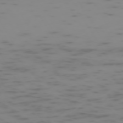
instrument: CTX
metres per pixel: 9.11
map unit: Hpe
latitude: -73.8233
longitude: 6.5951
